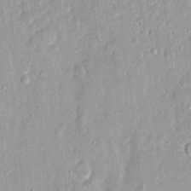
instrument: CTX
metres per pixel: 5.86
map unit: Nhu
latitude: 1.7260
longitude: -14.4790
